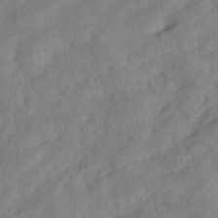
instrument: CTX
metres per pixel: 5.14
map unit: eHh
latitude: 24.4412
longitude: -79.8017
